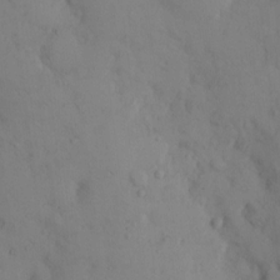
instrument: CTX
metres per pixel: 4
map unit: eHh
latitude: 11.5371
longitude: -61.3292
